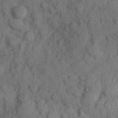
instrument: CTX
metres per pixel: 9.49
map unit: Hve
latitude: 24.7057
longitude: 147.8422
